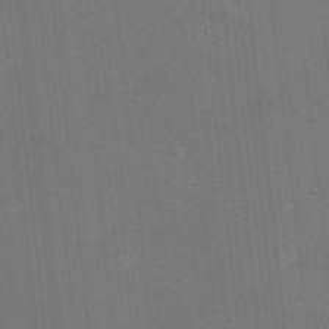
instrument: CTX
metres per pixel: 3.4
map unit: Hto
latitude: 12.2901
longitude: -36.1011
